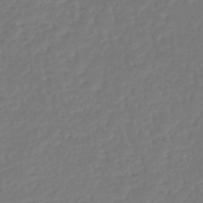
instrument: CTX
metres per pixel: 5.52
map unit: lHb
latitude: -46.8408
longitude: 61.7478
